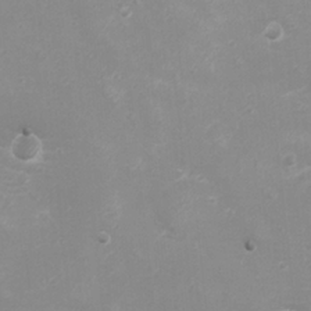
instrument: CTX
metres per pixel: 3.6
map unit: eHh
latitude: -4.2172
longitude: -75.1403
